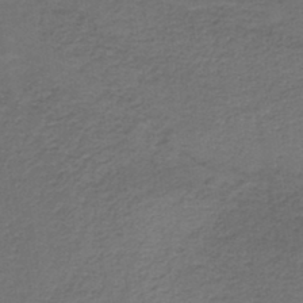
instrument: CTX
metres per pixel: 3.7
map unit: HNb
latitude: -43.8422
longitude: 49.6155
